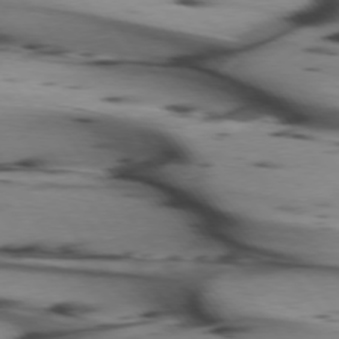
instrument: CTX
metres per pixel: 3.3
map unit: lApd
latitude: 74.6868
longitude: -65.1781
